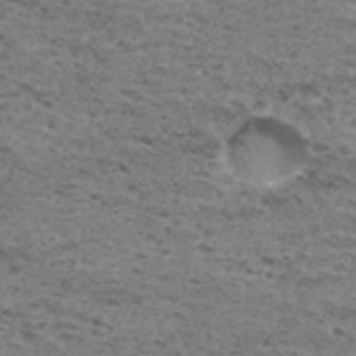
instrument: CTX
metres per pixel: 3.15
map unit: Hto
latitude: 31.4616
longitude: -48.0822
